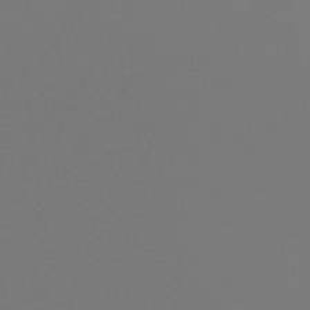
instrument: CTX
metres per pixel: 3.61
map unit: lHb
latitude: -47.9745
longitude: 64.5952
